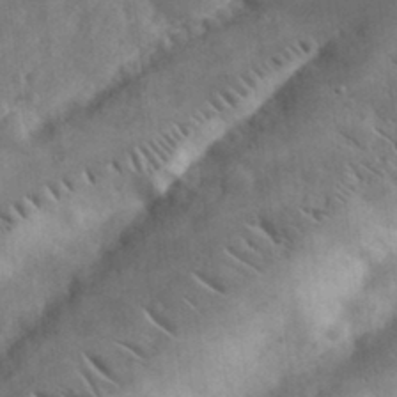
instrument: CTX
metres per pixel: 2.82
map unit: eHh
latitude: 33.1403
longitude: -69.7261
